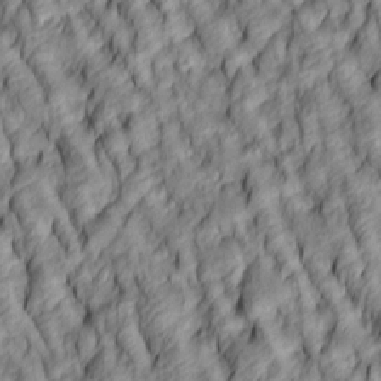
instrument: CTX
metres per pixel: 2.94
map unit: lAa
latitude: 5.1781
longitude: -116.0255
